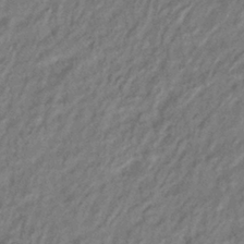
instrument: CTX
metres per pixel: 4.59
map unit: eHb
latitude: -38.0472
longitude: 75.9367
